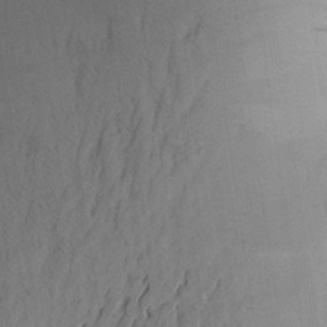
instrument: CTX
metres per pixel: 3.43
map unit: Aa
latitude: 27.6316
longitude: -148.1956
